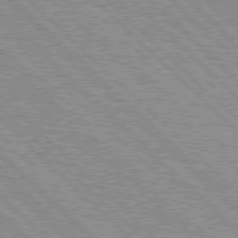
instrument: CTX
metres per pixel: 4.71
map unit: lApd
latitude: 76.8569
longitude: -74.2145
